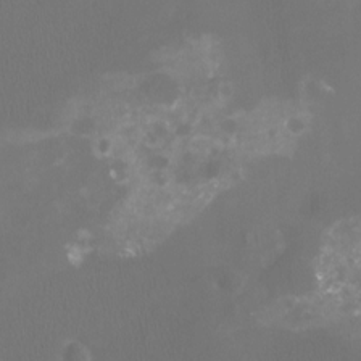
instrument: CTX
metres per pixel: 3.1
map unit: Nhu
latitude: -16.6330
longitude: -57.1214
